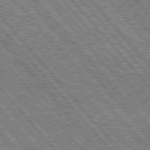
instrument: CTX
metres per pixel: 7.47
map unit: Hpe
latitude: 75.3671
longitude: -126.3467
